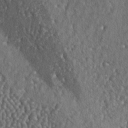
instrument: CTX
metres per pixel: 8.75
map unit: lAa
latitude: -5.8611
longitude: -125.1025
